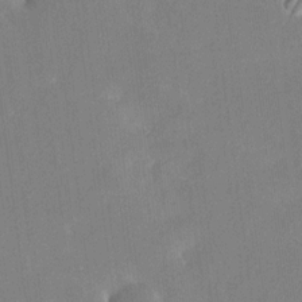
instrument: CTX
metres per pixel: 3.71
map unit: HNhu
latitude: 7.5182
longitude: 2.9352
